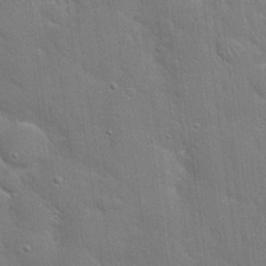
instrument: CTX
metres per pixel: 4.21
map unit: Hto
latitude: 21.3671
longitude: -51.9528
